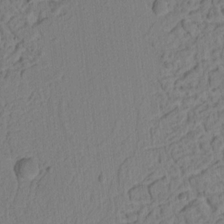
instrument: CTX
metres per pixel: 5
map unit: Ht
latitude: 9.6316
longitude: -75.0081
